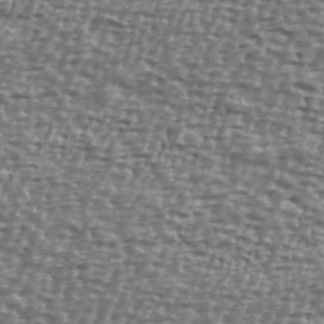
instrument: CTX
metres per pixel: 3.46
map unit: Ave
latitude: 40.5545
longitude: -112.0822
